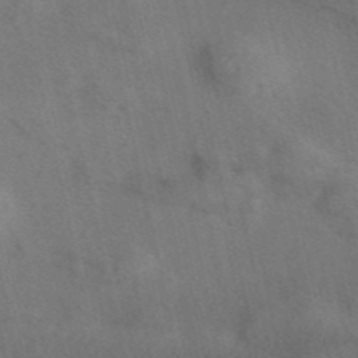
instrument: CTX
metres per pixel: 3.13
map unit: eAb
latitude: 42.1389
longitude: 108.8975
